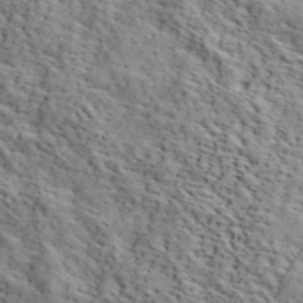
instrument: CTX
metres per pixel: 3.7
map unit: lHvf
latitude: 39.9906
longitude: -86.6679
